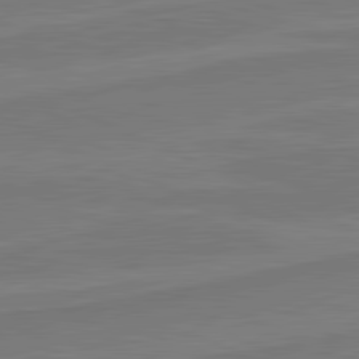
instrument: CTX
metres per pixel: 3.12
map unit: lApd
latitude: 81.7072
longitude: 169.5588
